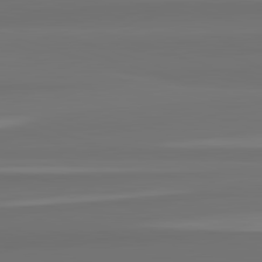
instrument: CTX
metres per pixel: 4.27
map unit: lApd
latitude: 82.8380
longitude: 166.4818
